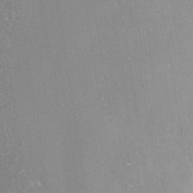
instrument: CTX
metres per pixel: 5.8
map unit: HNhu
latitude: -39.4266
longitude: 101.0297
